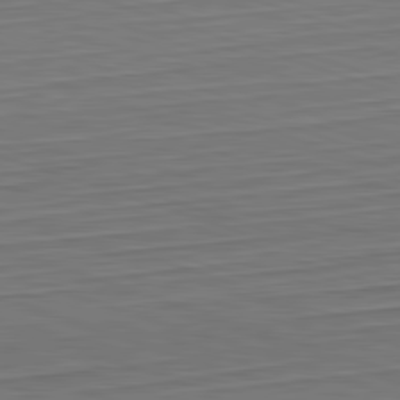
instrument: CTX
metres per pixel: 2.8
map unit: Hpe
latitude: -82.7274
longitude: 14.5007
